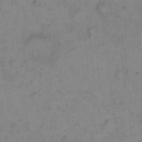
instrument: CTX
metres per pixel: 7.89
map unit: eHh
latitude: 18.2900
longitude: -65.0458
